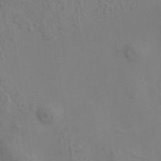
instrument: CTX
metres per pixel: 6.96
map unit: Nhe
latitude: -37.2942
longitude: 139.1242
